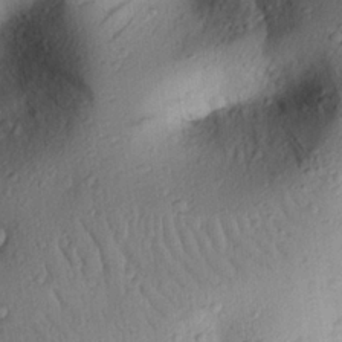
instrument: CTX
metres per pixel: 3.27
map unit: eHh
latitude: 25.2914
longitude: -76.5545
